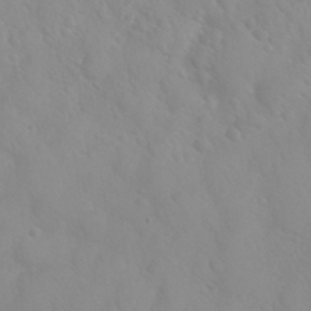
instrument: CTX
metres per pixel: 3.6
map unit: Nhu
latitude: 26.1767
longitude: -55.1403
